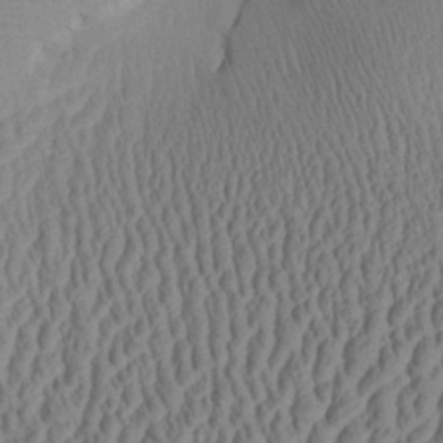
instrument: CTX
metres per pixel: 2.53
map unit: Aa
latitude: 28.9136
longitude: -137.8773
